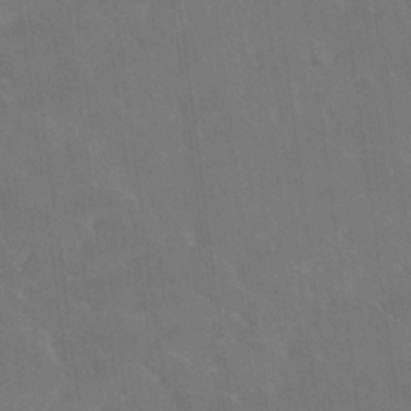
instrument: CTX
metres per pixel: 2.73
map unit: Ave
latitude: 18.6679
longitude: -136.4790
